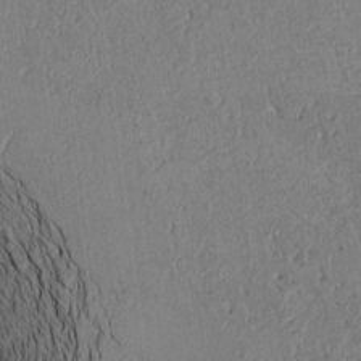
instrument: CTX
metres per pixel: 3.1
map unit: Htu
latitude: 2.7057
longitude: 149.0298
